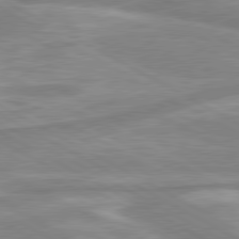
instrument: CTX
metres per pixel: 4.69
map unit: lApd
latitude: 80.3845
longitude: -173.8583
